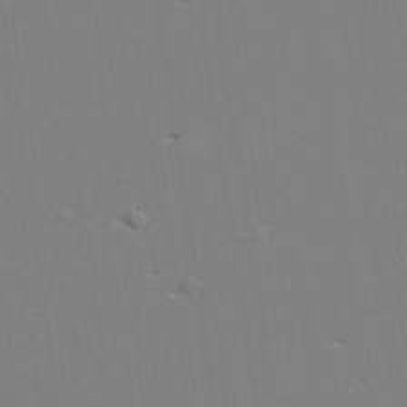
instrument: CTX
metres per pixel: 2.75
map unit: lAvf
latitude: 28.7057
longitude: -109.7260
